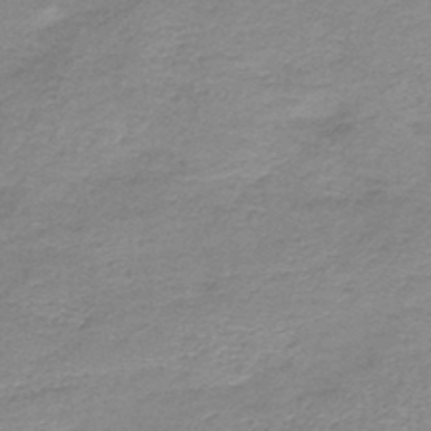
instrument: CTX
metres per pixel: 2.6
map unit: HNb
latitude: -44.5763
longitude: 52.8408
